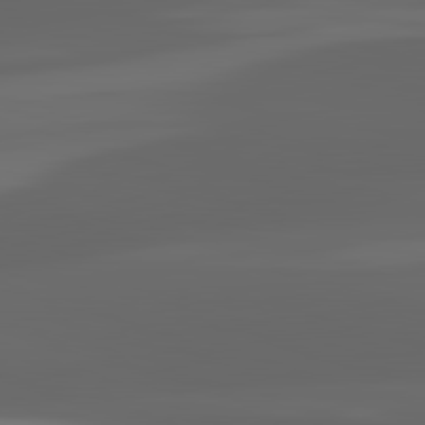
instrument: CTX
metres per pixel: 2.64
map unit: lApd
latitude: 82.8191
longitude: -133.9150
